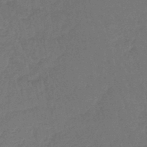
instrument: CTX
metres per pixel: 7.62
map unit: lHb
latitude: -45.4077
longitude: 69.6343
